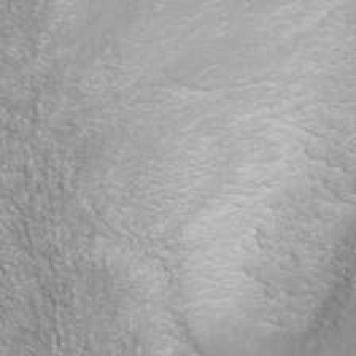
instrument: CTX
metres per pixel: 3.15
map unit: ANa
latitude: 40.0822
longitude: 23.2187
